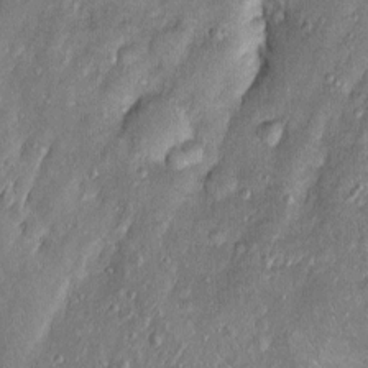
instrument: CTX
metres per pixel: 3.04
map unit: Htu
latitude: -6.4251
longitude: 158.3873
